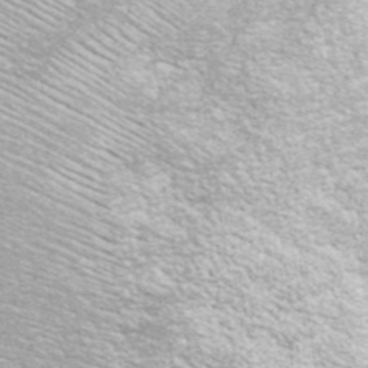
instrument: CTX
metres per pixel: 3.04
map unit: ANa
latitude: 40.4223
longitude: 20.7274
